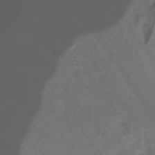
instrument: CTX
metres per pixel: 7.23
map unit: Hve
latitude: -30.3117
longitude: 94.3873
